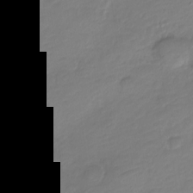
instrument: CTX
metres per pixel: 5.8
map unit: Nve
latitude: -17.9745
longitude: 106.5196
